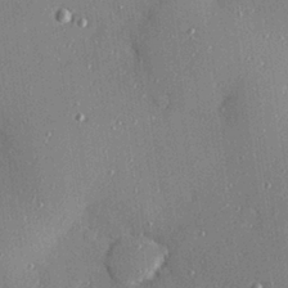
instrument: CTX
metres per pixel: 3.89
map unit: Hve
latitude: 26.2334
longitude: -90.1011
